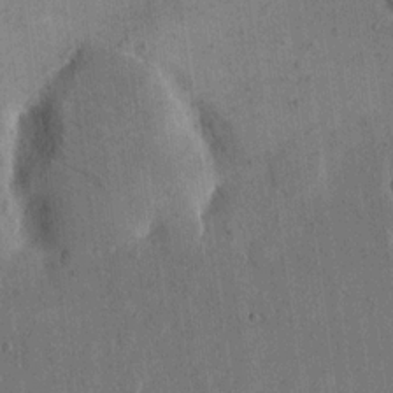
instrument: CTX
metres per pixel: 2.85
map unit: eHh
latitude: 15.2537
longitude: -68.1578
